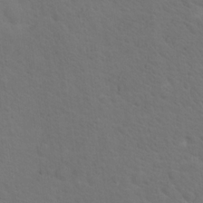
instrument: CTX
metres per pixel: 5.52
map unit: Nhu
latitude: 18.1200
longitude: -33.5749
